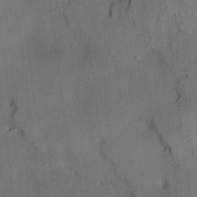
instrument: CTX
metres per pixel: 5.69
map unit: HNhu
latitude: 14.2712
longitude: 11.4832
